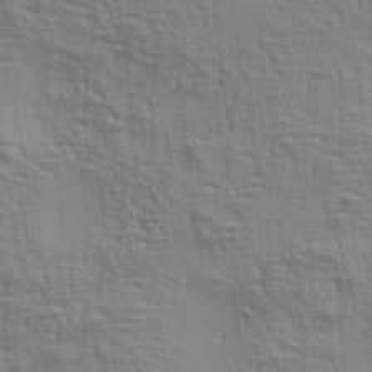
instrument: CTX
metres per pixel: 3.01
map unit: lAa
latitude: 5.2348
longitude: -114.7057
